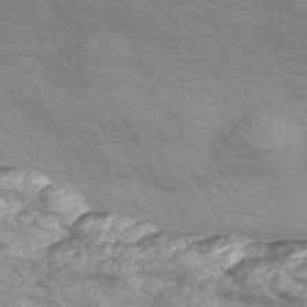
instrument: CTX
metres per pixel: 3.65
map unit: Nve
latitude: -56.7463
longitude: 53.1998
